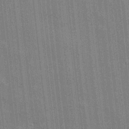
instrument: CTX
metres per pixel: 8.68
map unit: eHh
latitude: 5.4048
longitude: -74.3845
